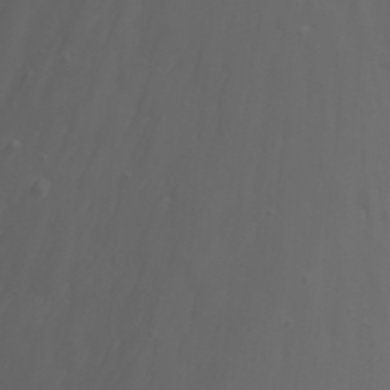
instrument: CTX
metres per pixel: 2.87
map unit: Nhu
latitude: -7.6155
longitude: -81.7072
